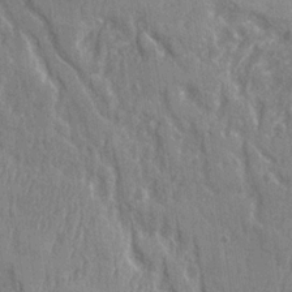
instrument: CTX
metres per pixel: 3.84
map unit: Ave
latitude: 22.1767
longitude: -134.3278
